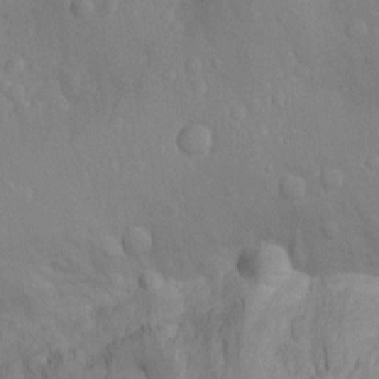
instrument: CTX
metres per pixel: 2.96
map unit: Nhu
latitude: -14.8975
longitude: -25.2159
